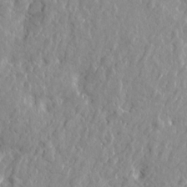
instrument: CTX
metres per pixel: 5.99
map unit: Htu
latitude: -2.4062
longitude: 179.7099
